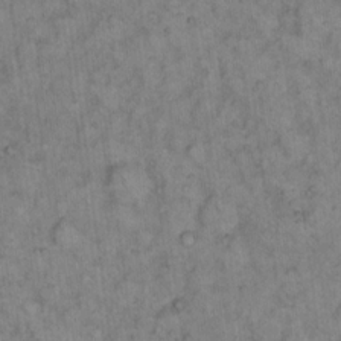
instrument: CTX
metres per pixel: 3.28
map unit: eHh
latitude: 15.5183
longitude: -64.7246
